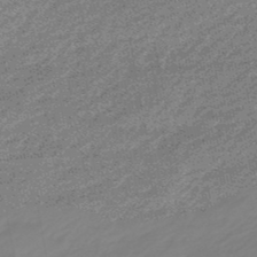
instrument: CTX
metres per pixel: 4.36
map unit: eHb
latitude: -48.1984
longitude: 84.4440
